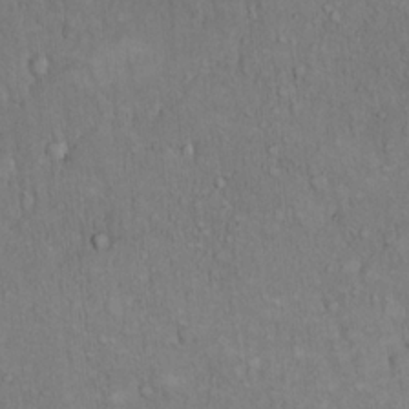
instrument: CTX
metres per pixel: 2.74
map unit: eHh
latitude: 17.4615
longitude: -63.6316
